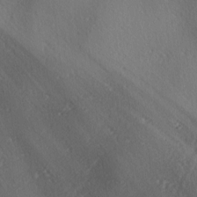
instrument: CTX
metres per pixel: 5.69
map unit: lAa
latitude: -4.6329
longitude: -124.4601
